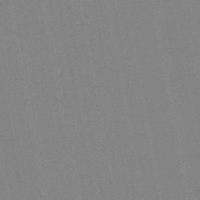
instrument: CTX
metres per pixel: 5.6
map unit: lHb
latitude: -46.6896
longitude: 69.8044
